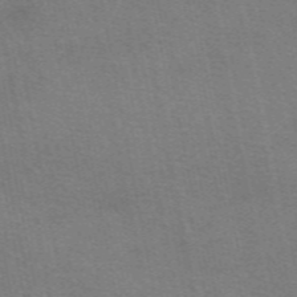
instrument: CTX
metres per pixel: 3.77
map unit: eAb
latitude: 50.4601
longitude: 104.9541
